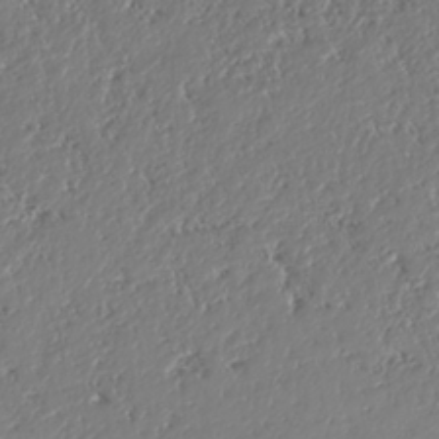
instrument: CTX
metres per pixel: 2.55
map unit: HNhu
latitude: -37.7855
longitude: 33.3699
